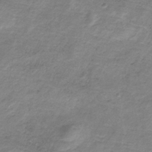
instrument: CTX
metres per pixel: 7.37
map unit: HNb
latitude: -32.4062
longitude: 60.5385
